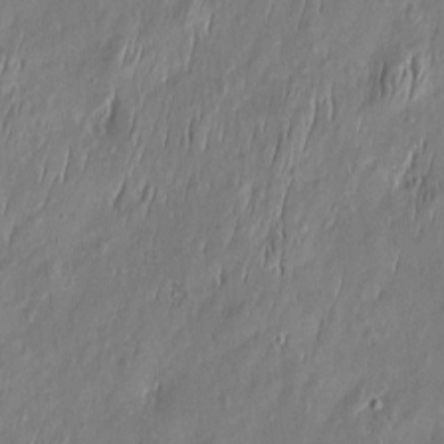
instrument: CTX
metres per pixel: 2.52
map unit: Htu
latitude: -5.9178
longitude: 175.0486
